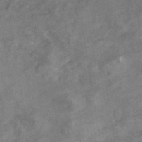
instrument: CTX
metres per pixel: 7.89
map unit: ANa
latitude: 42.1200
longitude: 15.8989
